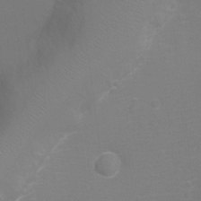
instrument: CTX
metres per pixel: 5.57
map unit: Ht
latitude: -9.3510
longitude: -24.4601
